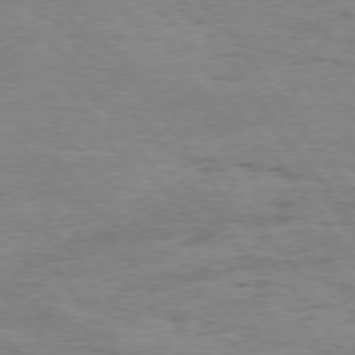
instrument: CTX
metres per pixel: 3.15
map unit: Hpe
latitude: 75.0647
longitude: -143.1025
